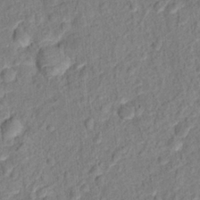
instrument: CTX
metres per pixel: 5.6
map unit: Hto
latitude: 12.9892
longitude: -38.3845
